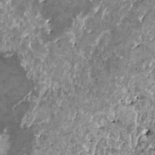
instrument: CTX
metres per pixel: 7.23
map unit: HNhu
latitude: 0.3845
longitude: 5.8233
